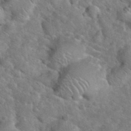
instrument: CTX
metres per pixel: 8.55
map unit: eHh
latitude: 37.8584
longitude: -64.5546
